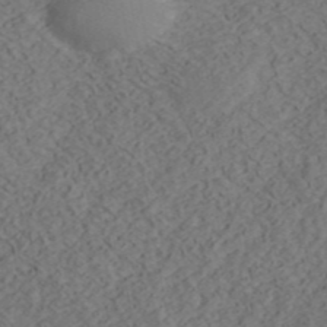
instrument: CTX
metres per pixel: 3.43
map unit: ANa
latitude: 42.6491
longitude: 30.1983
